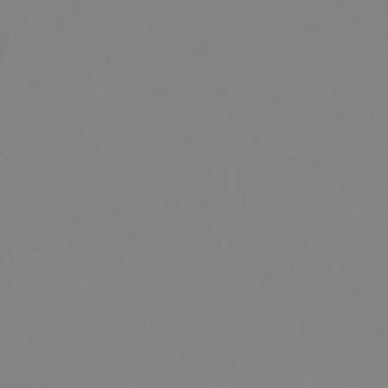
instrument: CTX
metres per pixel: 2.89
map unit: lHb
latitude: -44.7652
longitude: 79.2565
